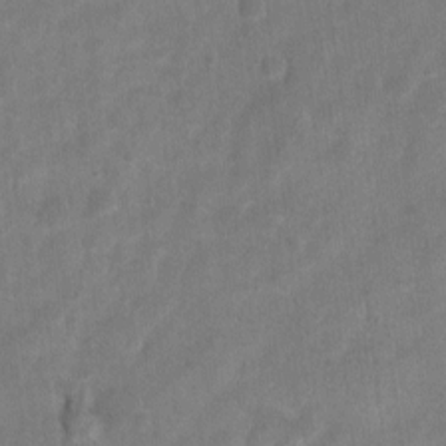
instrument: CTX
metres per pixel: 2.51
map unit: Hto
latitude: 2.7624
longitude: -35.9528
